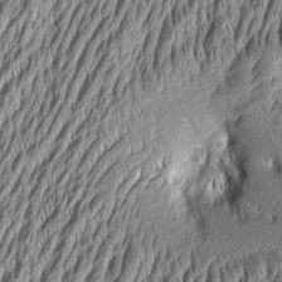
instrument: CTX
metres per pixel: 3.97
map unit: Aa
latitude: 6.5357
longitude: -129.2915
